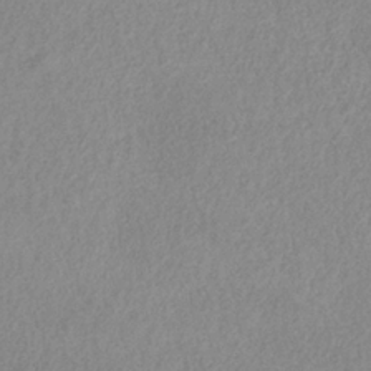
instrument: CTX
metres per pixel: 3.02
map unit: HNb
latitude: -33.1809
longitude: 55.5399
